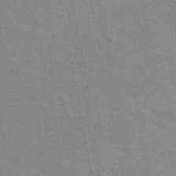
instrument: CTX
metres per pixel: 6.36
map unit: ANa
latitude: 49.5371
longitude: -73.9151
